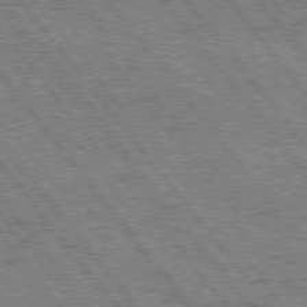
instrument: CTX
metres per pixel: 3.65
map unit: Hpe
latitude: 75.9339
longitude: -149.4237
